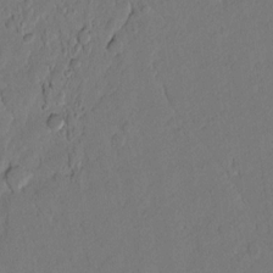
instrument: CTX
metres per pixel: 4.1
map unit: lAvf
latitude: 8.2901
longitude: 166.1606
